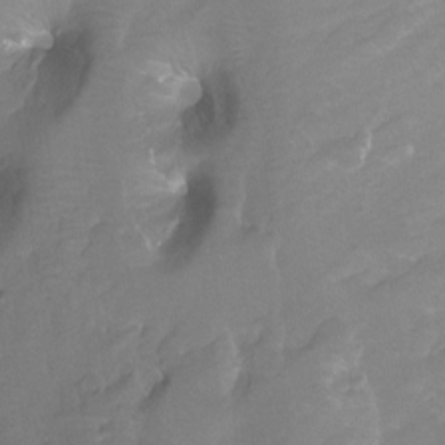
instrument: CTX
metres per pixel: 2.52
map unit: Ht
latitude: -13.3510
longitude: -43.9906
